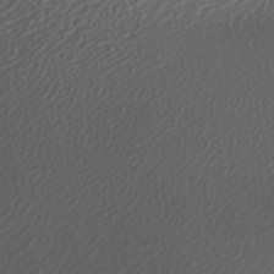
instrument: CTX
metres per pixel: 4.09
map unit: HNhu
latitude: -47.0675
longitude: 103.4454
